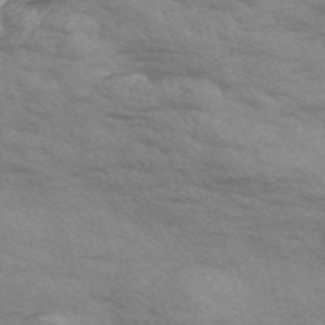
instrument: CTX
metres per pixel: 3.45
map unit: Nve
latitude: -58.0094
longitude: 54.5574
